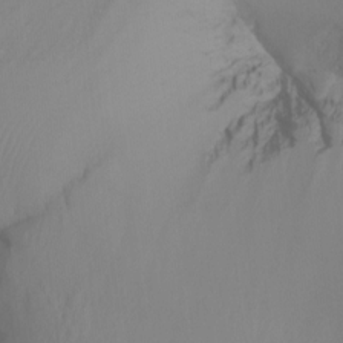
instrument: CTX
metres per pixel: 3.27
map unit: Nhu
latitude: -12.1228
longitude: -67.8961
